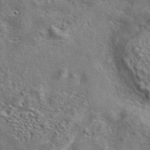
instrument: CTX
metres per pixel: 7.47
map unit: eAb
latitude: 42.2712
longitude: 104.1228
